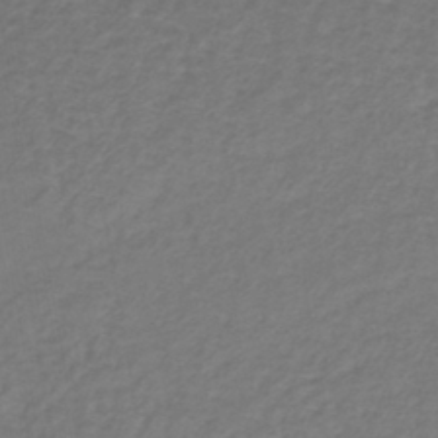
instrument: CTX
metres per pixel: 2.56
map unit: lHb
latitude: -39.0298
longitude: 72.1039
